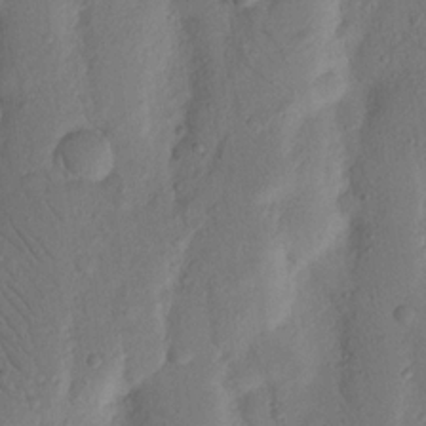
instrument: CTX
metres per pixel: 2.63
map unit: Nhu
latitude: 18.0444
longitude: -76.9702
